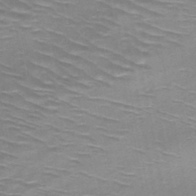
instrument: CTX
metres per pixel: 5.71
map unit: HNb
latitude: -47.8233
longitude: -48.2145
